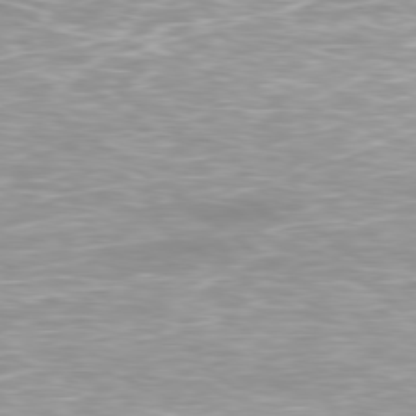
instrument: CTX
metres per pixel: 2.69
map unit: Ap
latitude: -79.3131
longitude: -67.0080
